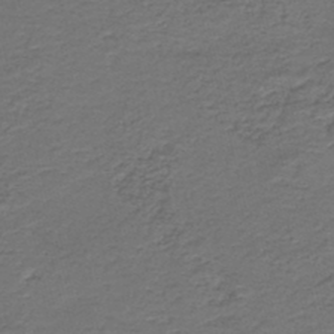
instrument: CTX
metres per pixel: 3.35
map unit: HNb
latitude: -43.5588
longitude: 50.9353
